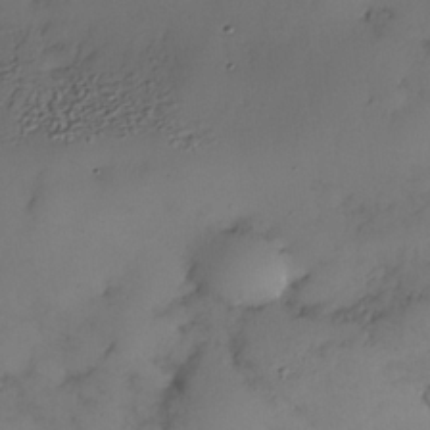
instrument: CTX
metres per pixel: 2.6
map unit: Nhe
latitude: -34.8597
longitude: -144.2522
